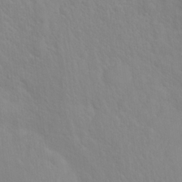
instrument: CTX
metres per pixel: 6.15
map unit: Hto
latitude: 18.1577
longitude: -39.6694
